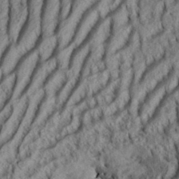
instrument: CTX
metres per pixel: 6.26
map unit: Aa
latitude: 33.6883
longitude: -137.0837
